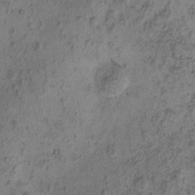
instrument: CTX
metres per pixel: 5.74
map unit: eHh
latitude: -0.8975
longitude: 18.9353
